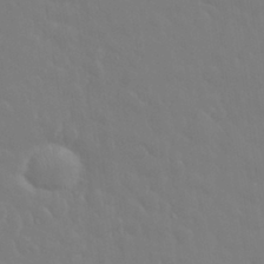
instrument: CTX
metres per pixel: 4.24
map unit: eHh
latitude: 33.0081
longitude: -60.8380
